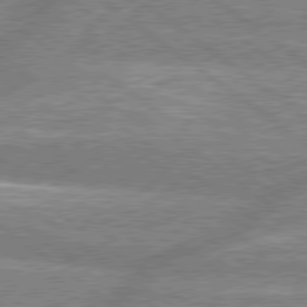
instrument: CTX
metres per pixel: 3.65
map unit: lApd
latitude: 78.9325
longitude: -159.1214
